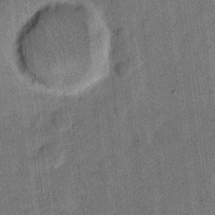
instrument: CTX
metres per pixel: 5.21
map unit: eHh
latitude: 11.9528
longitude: -66.0633
